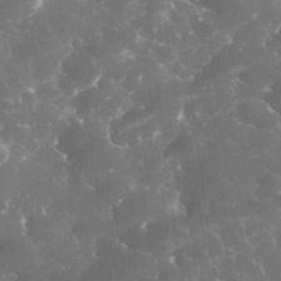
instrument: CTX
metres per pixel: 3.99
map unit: eHh
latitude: 34.4223
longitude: -62.4979
